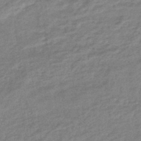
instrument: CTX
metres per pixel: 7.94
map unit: HNhu
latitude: -46.0283
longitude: 90.8975
